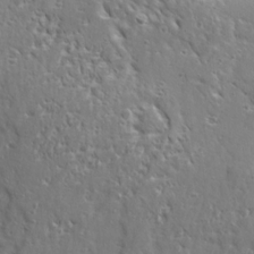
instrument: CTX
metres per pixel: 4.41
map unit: Ave
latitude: 22.4790
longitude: -133.0836
